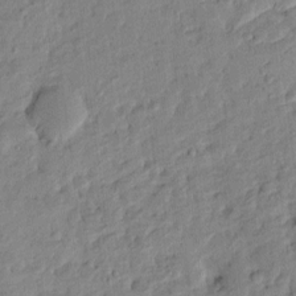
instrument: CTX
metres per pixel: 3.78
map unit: Htu
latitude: -8.6329
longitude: 177.7478
